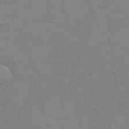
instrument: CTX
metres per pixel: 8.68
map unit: eHh
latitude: 16.1767
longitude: -66.5923
